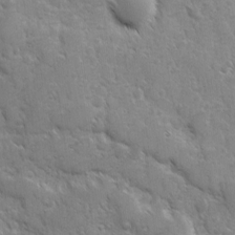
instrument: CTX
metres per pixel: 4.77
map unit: Ave
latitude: 10.3845
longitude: -103.4615
